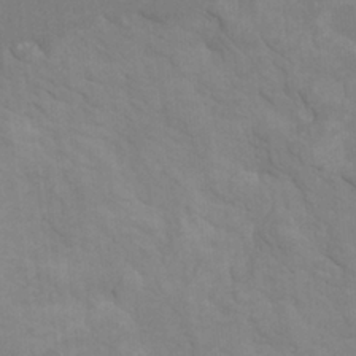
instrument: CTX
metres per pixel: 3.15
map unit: HNhu
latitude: 4.2145
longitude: -2.7813
